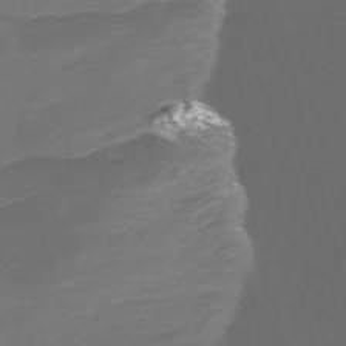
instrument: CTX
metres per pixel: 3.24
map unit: Nve
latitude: -58.5951
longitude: 56.8219
